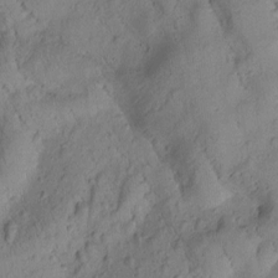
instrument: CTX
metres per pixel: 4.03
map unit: Htu
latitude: 0.4790
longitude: 174.8785
